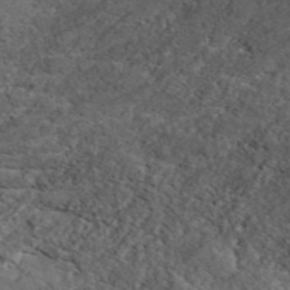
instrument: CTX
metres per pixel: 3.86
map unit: ANa
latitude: 45.1025
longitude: 37.7855
